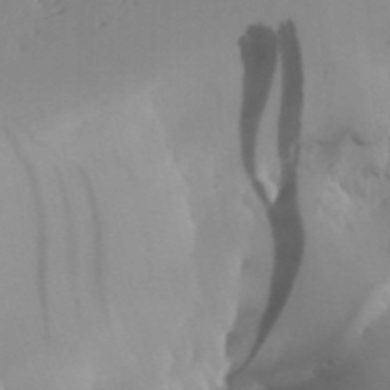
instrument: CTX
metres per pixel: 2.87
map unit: Aa
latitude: 23.8205
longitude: -131.4238
